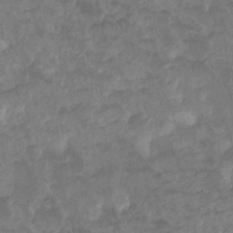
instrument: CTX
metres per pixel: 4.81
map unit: Ht
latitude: -8.2550
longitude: -39.7072
